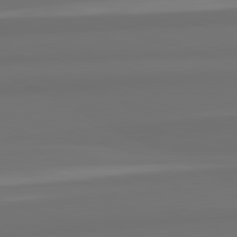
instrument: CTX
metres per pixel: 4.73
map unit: lApd
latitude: 82.4978
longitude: 159.1620
